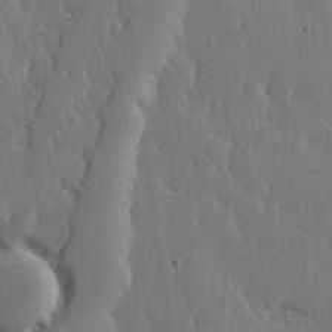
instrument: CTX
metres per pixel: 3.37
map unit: lHvf
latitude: 17.7639
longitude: -115.7071
